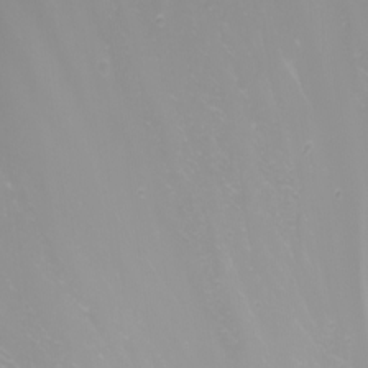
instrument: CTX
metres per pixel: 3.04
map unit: Nhu
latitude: -8.8408
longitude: -80.5357
